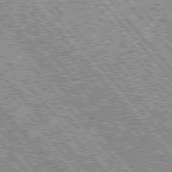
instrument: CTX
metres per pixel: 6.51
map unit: Hpe
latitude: 76.5168
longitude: -170.7624
